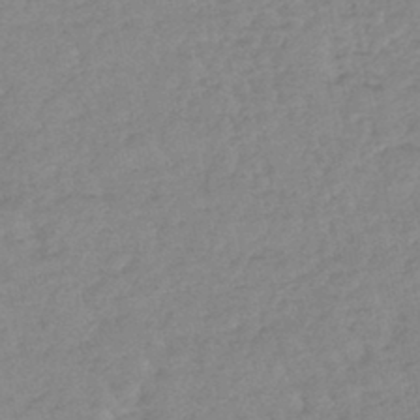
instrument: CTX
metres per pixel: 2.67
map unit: lHb
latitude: -44.2740
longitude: 74.0661
